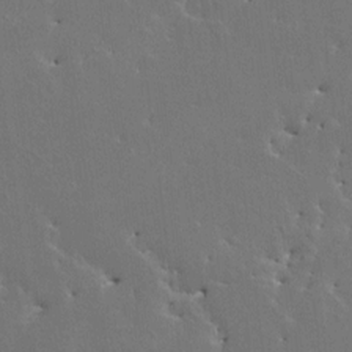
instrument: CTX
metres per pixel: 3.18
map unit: HNhu
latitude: 4.0255
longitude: 4.2739
